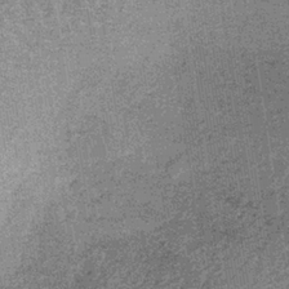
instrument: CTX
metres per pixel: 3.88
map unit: lHb
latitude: -37.5399
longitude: 65.4833
